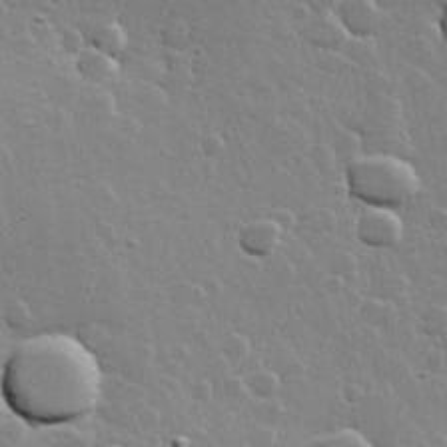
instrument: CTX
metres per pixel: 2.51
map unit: Hve
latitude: 22.4790
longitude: 149.1054
